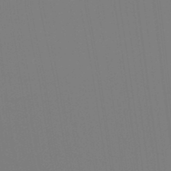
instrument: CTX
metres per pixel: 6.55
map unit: Htu
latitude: -14.6141
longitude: -47.9906
